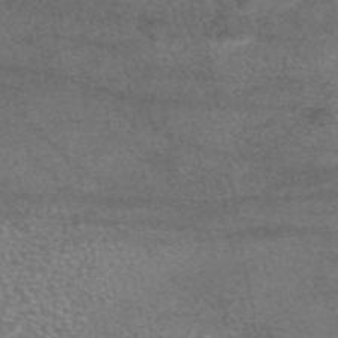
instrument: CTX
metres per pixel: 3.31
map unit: eAb
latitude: 44.8947
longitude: 108.4818
